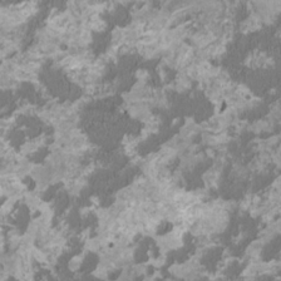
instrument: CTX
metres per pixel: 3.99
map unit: HNhu
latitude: 1.8016
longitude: -2.7057
